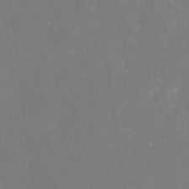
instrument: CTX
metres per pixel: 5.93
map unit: Nhu
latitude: -14.0850
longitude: -52.6680
